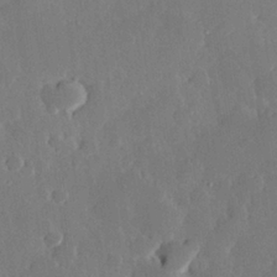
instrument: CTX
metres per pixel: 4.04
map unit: Hve
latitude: 25.2725
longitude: 150.7652
